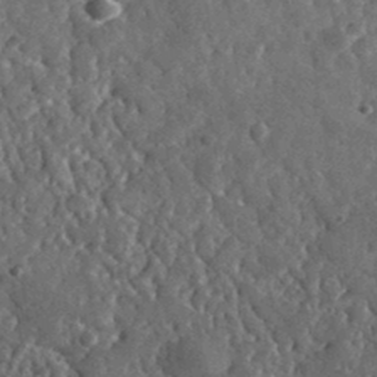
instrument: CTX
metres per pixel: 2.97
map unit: lHvf
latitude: 35.5182
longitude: -87.4993
